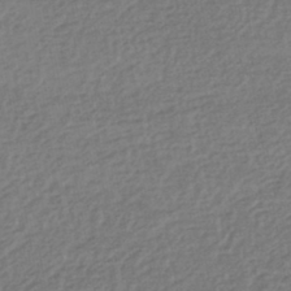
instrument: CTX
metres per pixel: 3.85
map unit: HNhu
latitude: -44.7463
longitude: 95.8800
